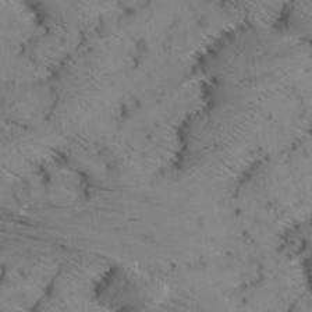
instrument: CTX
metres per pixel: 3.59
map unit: Aa
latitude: 8.8002
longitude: -140.3467
